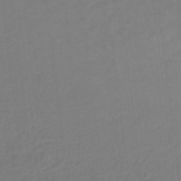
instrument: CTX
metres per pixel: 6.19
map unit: lHb
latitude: -32.9920
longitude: 64.1606
